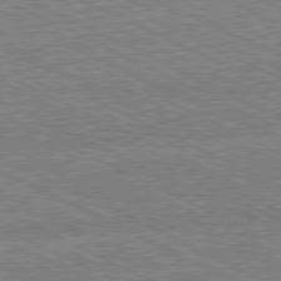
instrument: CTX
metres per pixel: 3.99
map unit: Hpe
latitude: -81.5966
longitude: 21.1431
